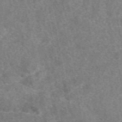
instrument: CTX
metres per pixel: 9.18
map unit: eAb
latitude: 48.4979
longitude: 109.4832
